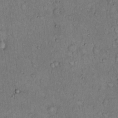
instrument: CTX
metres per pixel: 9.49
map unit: Hto
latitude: 14.3279
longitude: -57.1970
